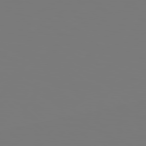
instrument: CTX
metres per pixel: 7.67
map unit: Hpe
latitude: 78.4223
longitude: -177.5938
